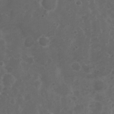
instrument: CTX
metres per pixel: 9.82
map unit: Nhu
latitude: 3.0836
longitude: -14.9325
